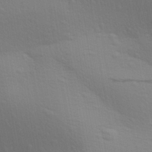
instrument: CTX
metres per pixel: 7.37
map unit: Aa
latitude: 27.6505
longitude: -139.4993
